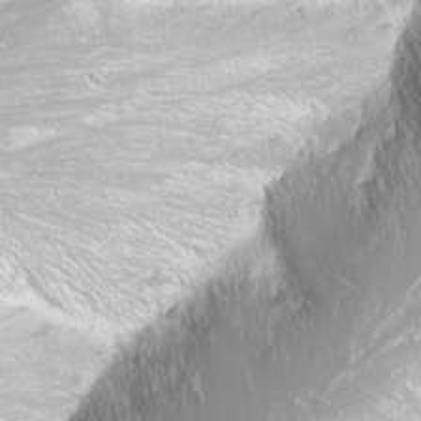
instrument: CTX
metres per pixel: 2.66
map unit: Nhu
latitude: -11.0675
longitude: -65.9906
